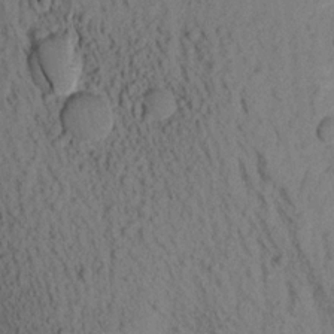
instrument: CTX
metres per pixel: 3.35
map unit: Aa
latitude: 16.2712
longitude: -146.7625
